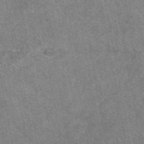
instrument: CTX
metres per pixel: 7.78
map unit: eAb
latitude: 47.8962
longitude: 120.8408
